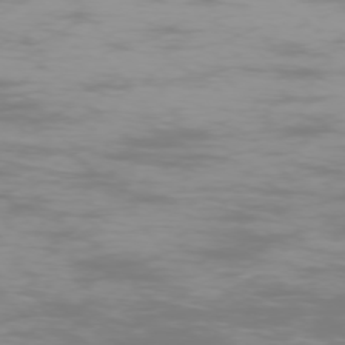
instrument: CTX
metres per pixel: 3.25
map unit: Ap
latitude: -75.9178
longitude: -83.4993
